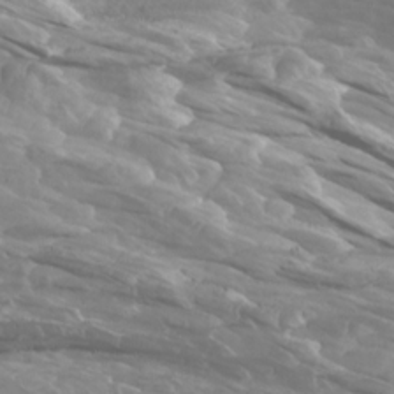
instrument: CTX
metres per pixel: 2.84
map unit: Htu
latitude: -5.4643
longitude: -75.9339
